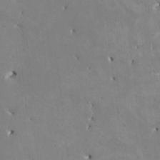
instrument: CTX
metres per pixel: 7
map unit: HNhu
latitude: 4.2711
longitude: -4.3089
